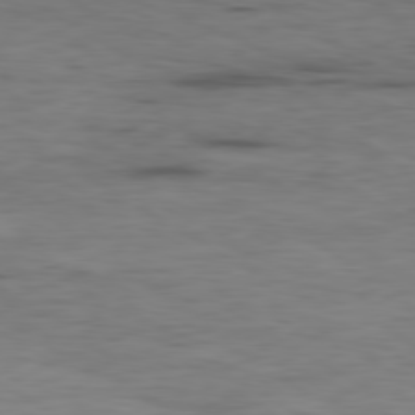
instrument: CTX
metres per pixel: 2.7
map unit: Ap
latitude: -80.0472
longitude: -92.1200
